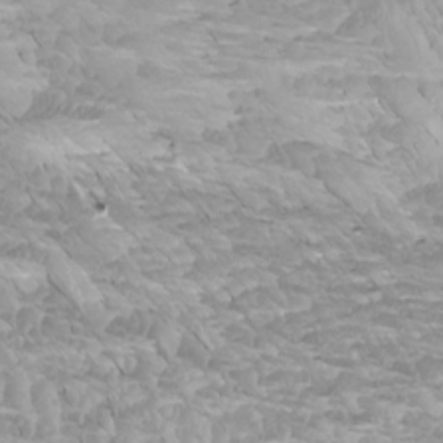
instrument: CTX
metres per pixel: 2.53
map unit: Htu
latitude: -4.3873
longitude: -73.7072
